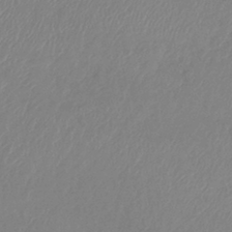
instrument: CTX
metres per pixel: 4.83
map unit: lHb
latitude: -42.0283
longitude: 81.5021
